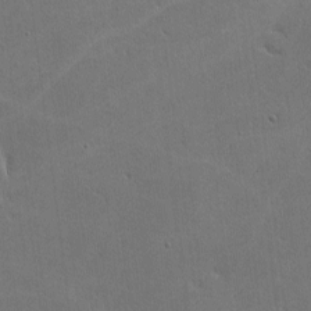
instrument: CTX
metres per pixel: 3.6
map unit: lHvf
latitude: -9.5399
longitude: -101.9906
